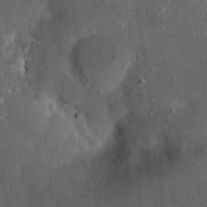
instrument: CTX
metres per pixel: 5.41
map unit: eHh
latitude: 22.9325
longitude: -68.7813
